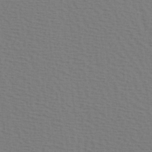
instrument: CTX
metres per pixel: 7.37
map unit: Hve
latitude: 2.4223
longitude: -125.5371
